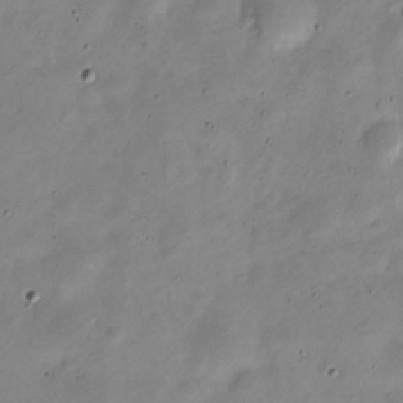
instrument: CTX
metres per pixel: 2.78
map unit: Nve
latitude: -23.8612
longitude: 105.5777
